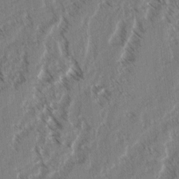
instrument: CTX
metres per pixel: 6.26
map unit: lAvf
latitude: 4.1389
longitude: -105.9150
